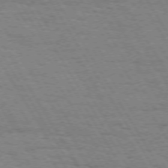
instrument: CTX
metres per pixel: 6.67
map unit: Hpe
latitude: 72.3279
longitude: -123.5560
